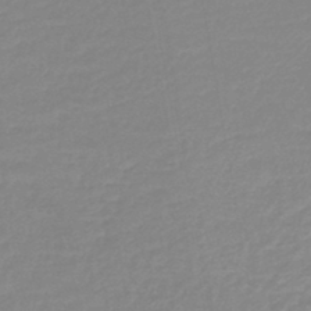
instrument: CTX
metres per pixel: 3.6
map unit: lHb
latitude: -44.1795
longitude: 59.9745
